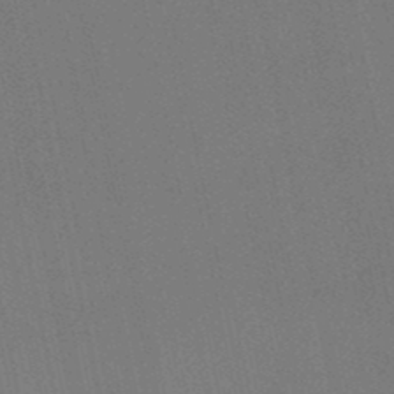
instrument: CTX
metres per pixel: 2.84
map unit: lHb
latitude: -48.5196
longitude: 68.9163
